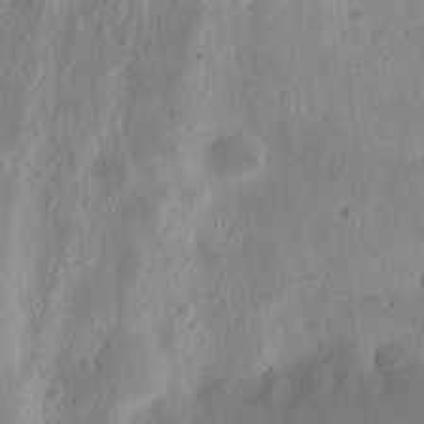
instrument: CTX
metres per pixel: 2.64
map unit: Ht
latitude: 11.3293
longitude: -74.8191
